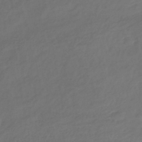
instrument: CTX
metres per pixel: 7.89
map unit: eHb
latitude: -43.5210
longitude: 86.7274
